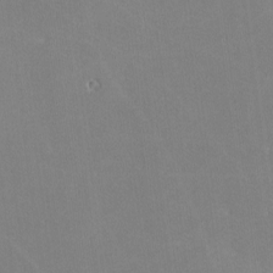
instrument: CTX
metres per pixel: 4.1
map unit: lHvf
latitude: -11.8422
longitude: -104.2334
